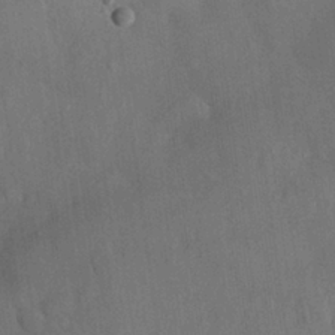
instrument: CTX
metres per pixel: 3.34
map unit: Nhu
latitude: 27.8772
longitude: -65.4426
